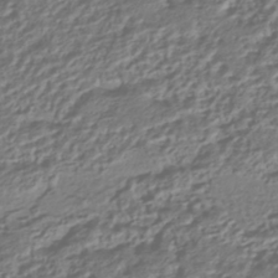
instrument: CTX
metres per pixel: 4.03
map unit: HNhu
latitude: -42.5384
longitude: 107.3321
